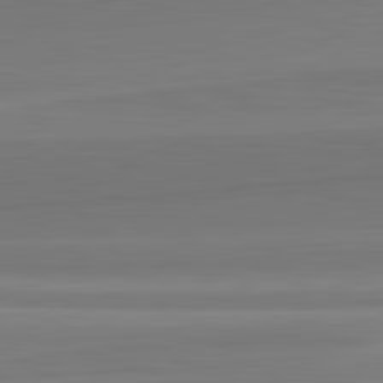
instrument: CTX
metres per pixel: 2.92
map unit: lApd
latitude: 82.4978
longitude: 168.8974
